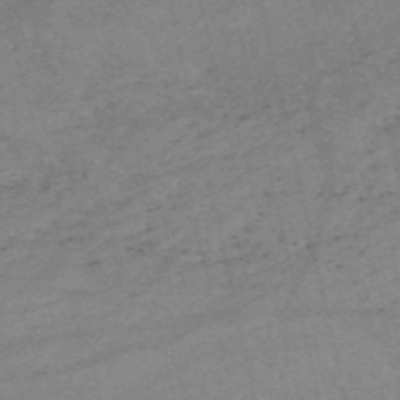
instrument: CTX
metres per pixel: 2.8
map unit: HNb
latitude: -54.5196
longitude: -42.5924
